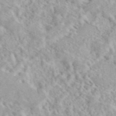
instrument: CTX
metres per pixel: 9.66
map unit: eAb
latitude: 44.3089
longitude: 115.2754
